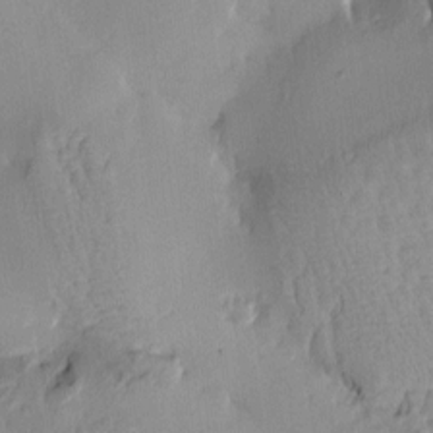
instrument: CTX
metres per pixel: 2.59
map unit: Htu
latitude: -3.0486
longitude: -176.3656
